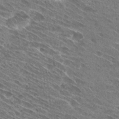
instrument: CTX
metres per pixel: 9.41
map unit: Hto
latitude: 28.7624
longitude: -44.7624
